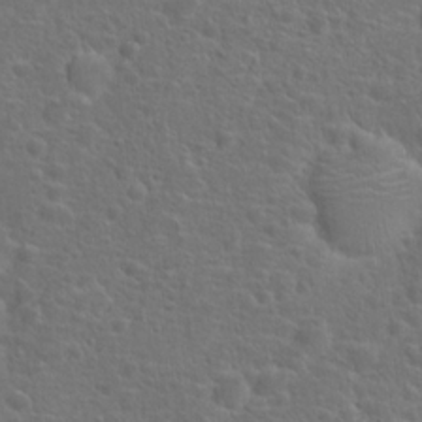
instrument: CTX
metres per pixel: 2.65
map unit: Hto
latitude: 18.1766
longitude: -41.8772
